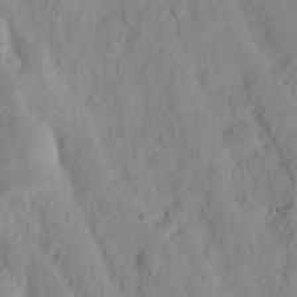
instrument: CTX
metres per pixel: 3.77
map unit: Nhu
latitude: 16.5357
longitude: -73.7639
